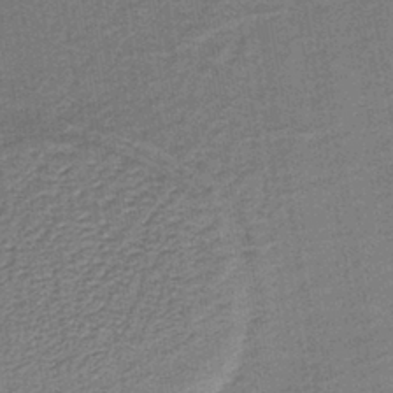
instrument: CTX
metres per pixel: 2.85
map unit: HNb
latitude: -39.1053
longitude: 50.7841
